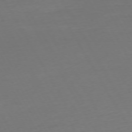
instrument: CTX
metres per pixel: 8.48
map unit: Ap
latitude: -74.5952
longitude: -68.9703
